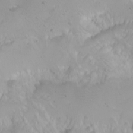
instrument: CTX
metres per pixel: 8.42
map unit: Nhu
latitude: -4.4062
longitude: -86.4223
